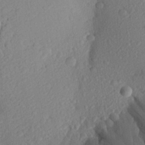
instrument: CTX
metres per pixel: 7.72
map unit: Aa
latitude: 25.8772
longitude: -145.9339
